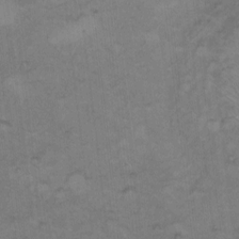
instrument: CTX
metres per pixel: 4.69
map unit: Hto
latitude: 7.4615
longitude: -60.8002
